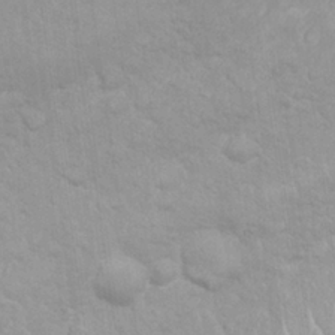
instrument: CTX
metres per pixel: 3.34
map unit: Nhu
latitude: 26.5924
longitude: -62.1578
